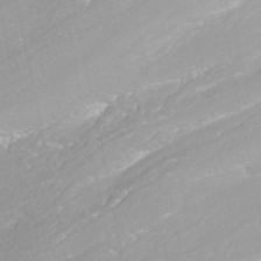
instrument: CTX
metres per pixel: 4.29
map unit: ANa
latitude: 41.5371
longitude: 28.1039
